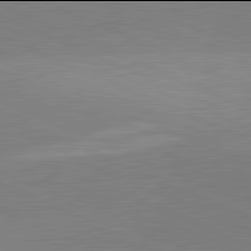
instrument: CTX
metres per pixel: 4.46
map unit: lApd
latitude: 81.9906
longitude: 139.2754
